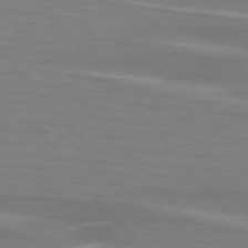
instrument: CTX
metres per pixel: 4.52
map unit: lApd
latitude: 75.8017
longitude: -80.7057
